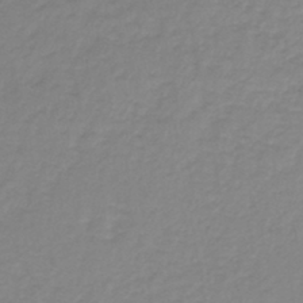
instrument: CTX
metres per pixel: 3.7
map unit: lHb
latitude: -41.8044
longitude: 63.1809
